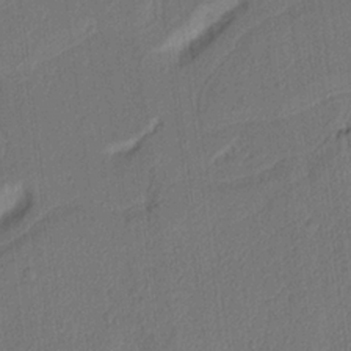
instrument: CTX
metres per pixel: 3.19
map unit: Nhu
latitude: 15.8584
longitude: -75.2537
